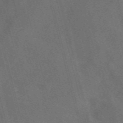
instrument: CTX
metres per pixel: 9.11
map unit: eAb
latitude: 47.2915
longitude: 117.5588
